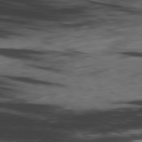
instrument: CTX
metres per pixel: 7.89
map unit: Ap
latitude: -79.8611
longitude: -62.4979
